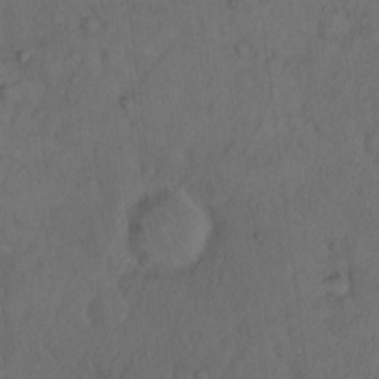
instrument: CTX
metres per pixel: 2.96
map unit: Hto
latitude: 12.3278
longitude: -57.2725
